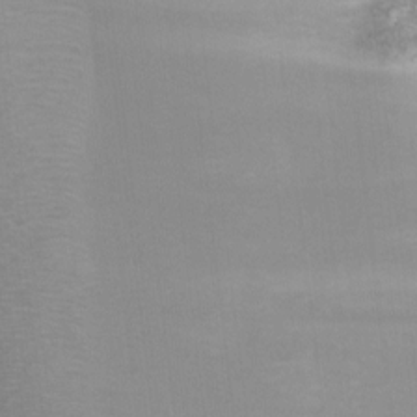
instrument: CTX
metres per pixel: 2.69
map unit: Ht
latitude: -7.0864
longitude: -34.3467
